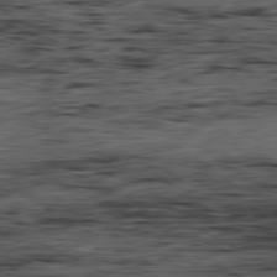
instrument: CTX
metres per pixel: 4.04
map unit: Hpe
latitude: -79.1431
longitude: 13.5399
